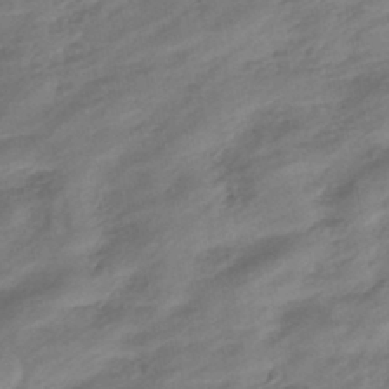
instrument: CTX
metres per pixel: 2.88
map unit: eHb
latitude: -43.8611
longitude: 85.7288
